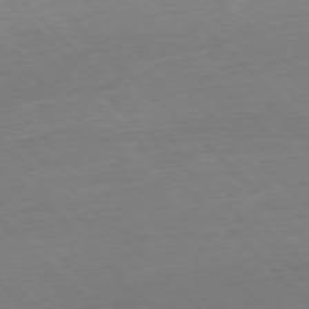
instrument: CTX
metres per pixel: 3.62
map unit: Hpe
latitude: -77.9178
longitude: 12.7463
